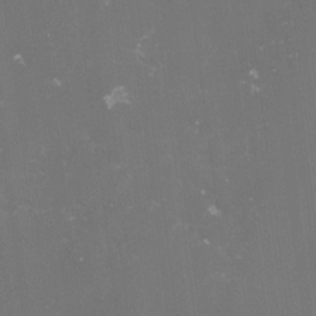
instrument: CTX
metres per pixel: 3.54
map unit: lHvf
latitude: -15.2187
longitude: -101.3671
